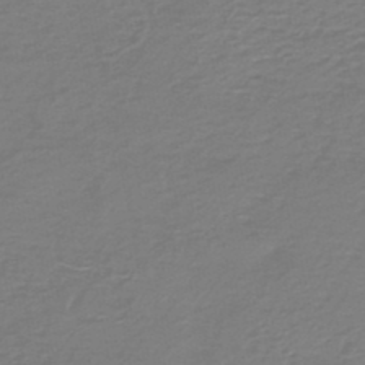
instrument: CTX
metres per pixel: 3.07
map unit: HNb
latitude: -47.0486
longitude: 52.2928
